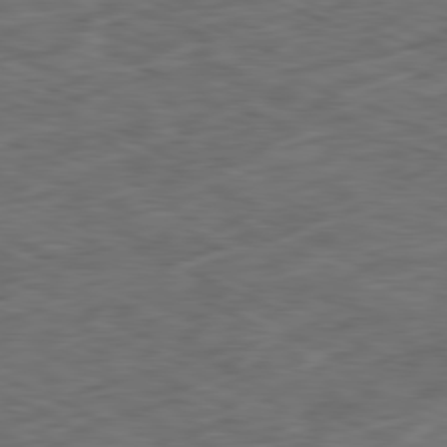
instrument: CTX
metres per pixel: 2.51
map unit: Ap
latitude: -81.4266
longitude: -83.3481
